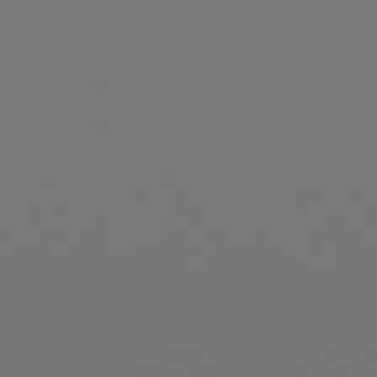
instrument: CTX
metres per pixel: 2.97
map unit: Hpe
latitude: 76.8758
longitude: -169.8961
